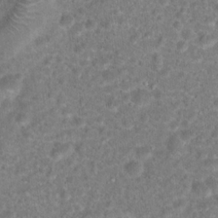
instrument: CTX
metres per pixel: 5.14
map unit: Hto
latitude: 18.2522
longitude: -40.5923
